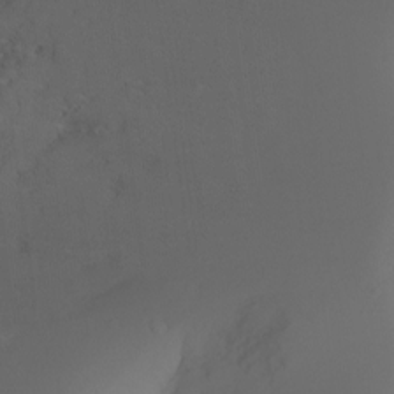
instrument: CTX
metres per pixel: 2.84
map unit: Ht
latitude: -17.7856
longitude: -43.8017
